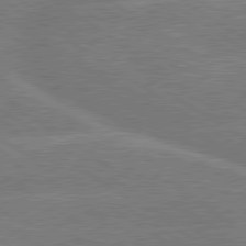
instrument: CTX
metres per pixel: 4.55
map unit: lApd
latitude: 79.6694
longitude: -145.8961
